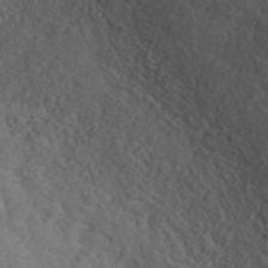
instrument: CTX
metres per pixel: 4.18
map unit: ANa
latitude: 40.4789
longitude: 34.2739
